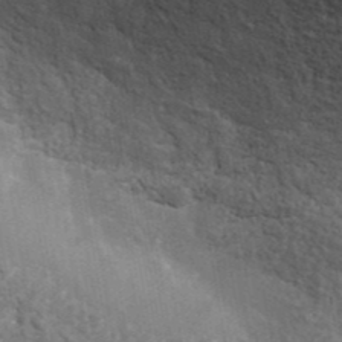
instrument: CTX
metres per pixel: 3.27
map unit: ANa
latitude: 41.4615
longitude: 26.8785
